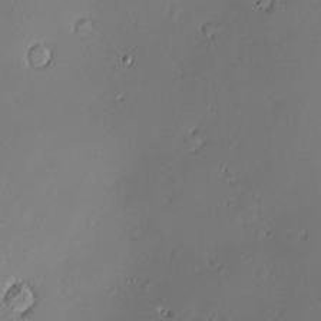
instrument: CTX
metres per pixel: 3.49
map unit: Hve
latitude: -9.5021
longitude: 174.7652
